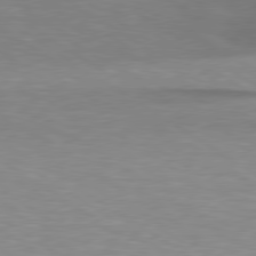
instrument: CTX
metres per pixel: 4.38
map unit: lApd
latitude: 79.1214
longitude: -88.2901
